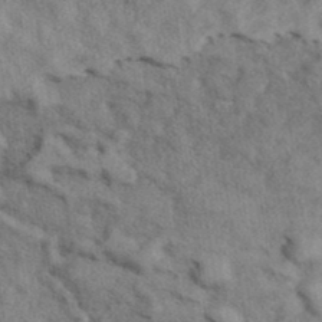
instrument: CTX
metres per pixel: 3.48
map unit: eAb
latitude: 39.2348
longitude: 112.6708
